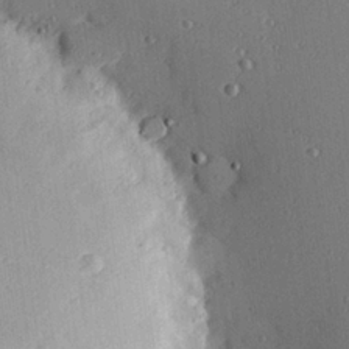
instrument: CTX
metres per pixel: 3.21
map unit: Hve
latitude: 25.9528
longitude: -93.1403
